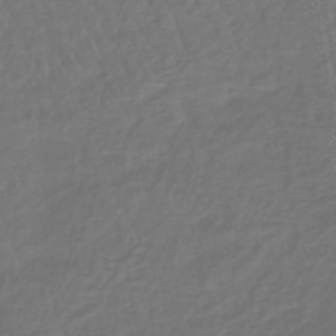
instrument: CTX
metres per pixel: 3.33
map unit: lHb
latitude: -43.2753
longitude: 65.1998
